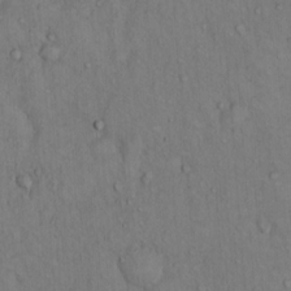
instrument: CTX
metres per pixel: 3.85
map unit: Hto
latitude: 12.9514
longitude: -59.3104
